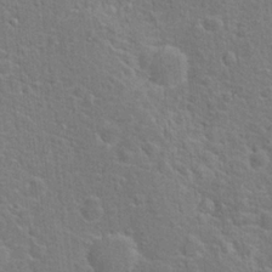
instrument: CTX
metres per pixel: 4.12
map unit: Hto
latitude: 17.6883
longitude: -43.2159
